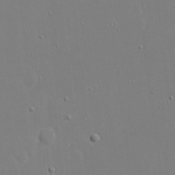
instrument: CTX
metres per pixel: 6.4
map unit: eHh
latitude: 17.3104
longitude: -71.5938
